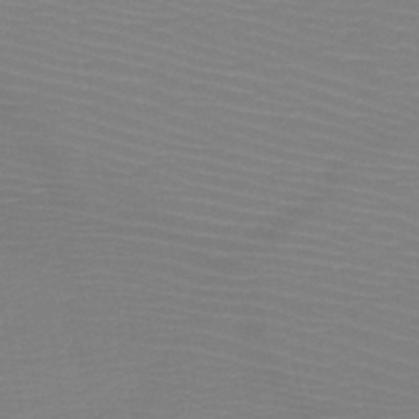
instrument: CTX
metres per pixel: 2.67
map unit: HNb
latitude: -49.2376
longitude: -44.4412
